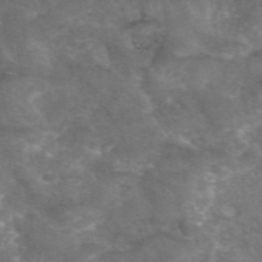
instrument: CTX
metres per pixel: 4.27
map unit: eAb
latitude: 46.6491
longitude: 120.4818
